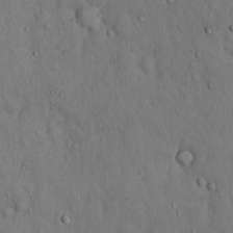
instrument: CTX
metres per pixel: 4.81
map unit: Hto
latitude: 15.2537
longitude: -59.7261
